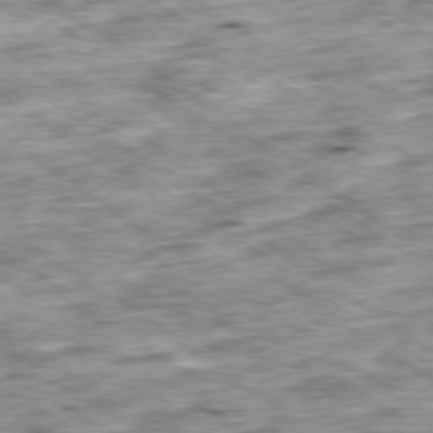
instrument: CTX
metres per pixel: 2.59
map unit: Ap
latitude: -79.7099
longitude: -75.9339
